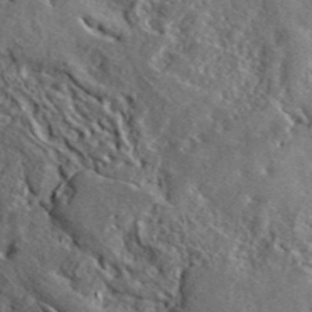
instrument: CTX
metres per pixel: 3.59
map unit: lHvf
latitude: 41.4993
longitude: -89.1404
